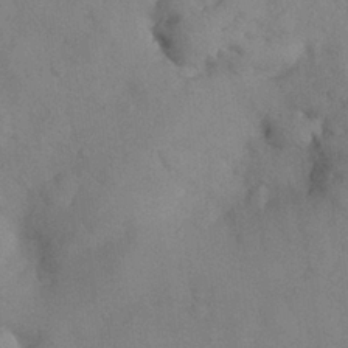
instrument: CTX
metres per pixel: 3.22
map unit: Nhu
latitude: 27.8206
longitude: -70.8947
